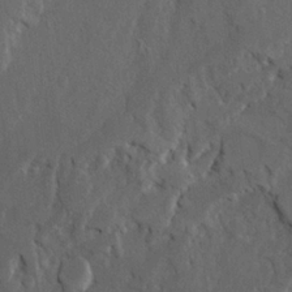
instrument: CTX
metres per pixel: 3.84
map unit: Ave
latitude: 23.1970
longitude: -130.8947
